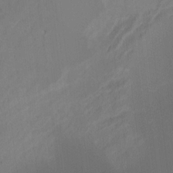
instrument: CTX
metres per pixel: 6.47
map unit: Hto
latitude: -7.5399
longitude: -50.7813
